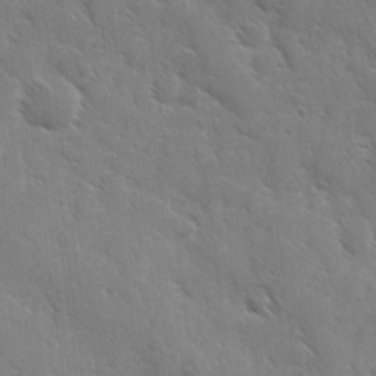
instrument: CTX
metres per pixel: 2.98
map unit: Ave
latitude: 10.4790
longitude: -103.2726
